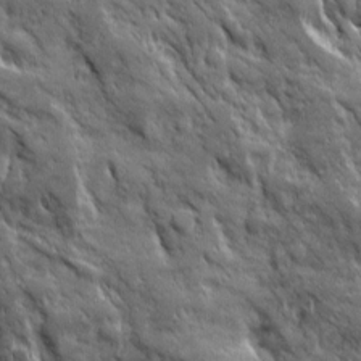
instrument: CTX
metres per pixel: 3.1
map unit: Ave
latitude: 19.4615
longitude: -134.1011
